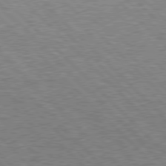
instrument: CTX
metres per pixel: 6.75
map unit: Hpe
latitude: 77.7638
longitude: -157.9339
